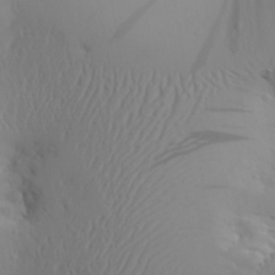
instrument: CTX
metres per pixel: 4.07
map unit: Aa
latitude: 29.8394
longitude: -133.4049
